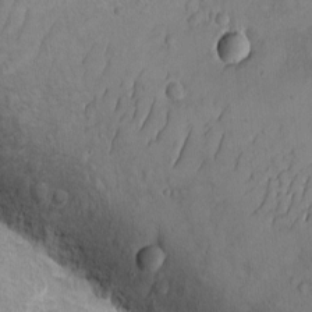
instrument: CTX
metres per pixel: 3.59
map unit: eHh
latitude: -9.5966
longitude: -67.2537
